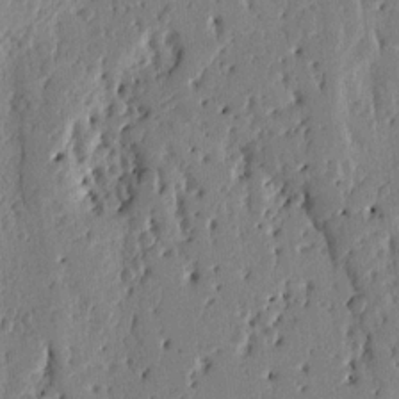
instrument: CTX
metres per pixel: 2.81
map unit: Ht
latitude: 10.5924
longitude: -77.5371
